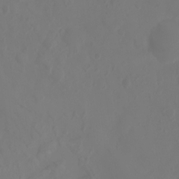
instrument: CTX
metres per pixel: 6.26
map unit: Htu
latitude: -4.8219
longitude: 138.3118
